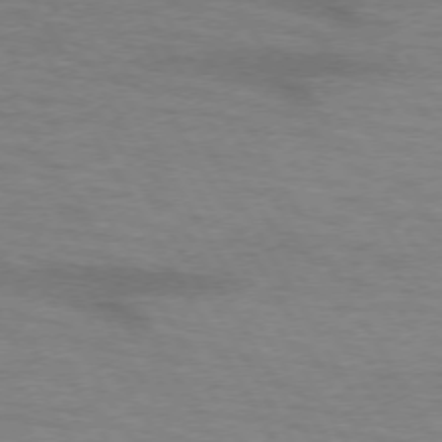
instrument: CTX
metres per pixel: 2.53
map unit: lApd
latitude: 73.3482
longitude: -55.8016
